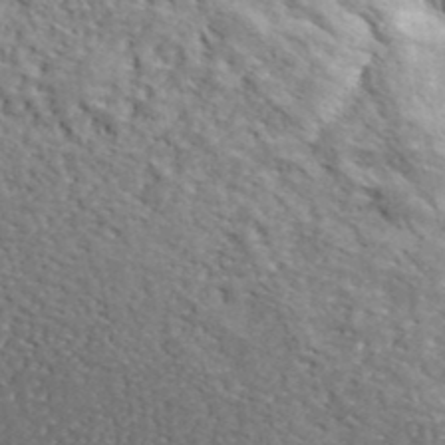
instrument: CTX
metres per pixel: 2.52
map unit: lHvf
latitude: 40.0822
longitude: -87.2537
